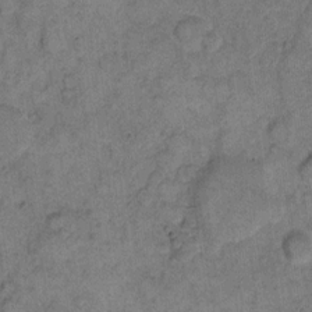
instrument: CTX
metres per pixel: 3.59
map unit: eHh
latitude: 11.2915
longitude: -63.8017
